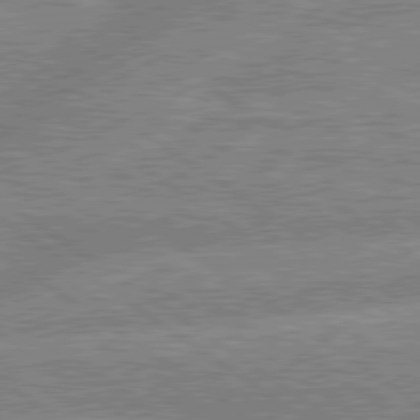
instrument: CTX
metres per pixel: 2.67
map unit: lApd
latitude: 79.5371
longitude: -157.3859
